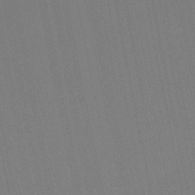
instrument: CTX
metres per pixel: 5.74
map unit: HNb
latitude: -51.0864
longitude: -47.1215
